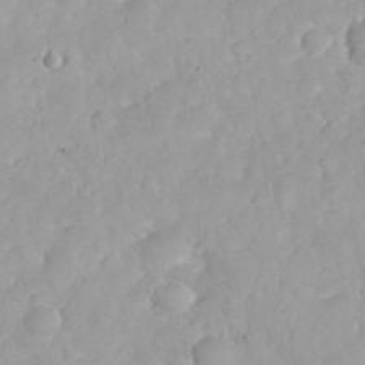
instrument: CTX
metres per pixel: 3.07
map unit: eHh
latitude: 32.3845
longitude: -62.9892
